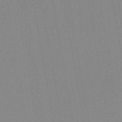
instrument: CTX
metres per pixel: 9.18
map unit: lHb
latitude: -46.0850
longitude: 73.1431
